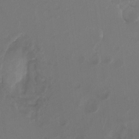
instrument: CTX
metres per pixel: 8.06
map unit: Hto
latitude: -8.6896
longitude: -43.4993
